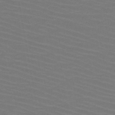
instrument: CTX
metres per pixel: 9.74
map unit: HNb
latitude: -47.7477
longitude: -45.4237
